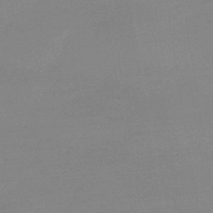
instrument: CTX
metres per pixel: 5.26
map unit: eHb
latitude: -44.8786
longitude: 86.6141
